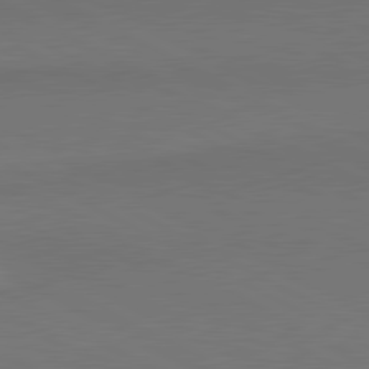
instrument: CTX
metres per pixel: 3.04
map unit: lApd
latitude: 81.2537
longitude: 155.1431
